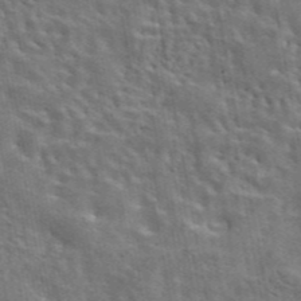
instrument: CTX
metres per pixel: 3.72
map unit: eAb
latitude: 43.9528
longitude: 113.4455
